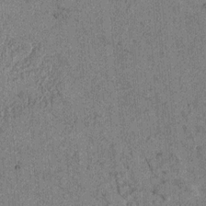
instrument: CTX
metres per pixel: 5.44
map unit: lAvf
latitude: 4.3089
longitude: 157.8044
